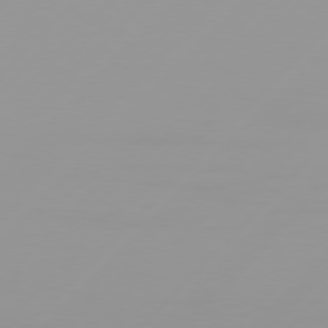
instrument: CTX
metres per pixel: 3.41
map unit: Hpe
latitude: 77.3292
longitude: -138.9892
